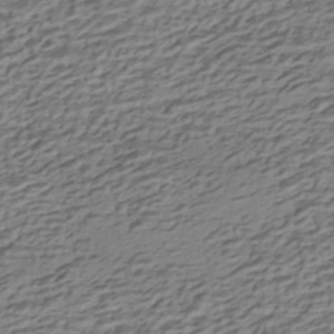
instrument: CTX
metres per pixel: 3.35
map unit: HNhu
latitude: -43.3698
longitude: 105.6533
